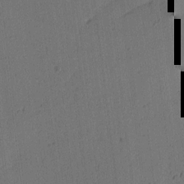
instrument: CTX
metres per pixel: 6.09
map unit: lAa
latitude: 13.4804
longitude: -107.0647
